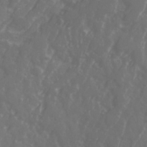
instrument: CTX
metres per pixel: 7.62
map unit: Ave
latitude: 21.3482
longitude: -131.8017
